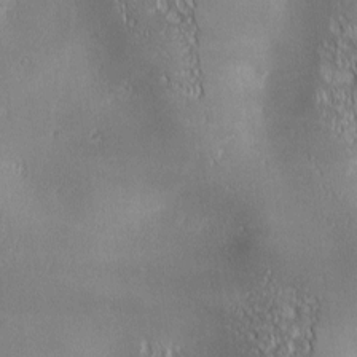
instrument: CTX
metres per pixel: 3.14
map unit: lAa
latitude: 1.0080
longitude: -116.7435
